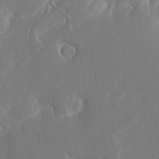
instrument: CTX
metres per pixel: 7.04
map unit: Aa
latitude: 16.3845
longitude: -149.4426
